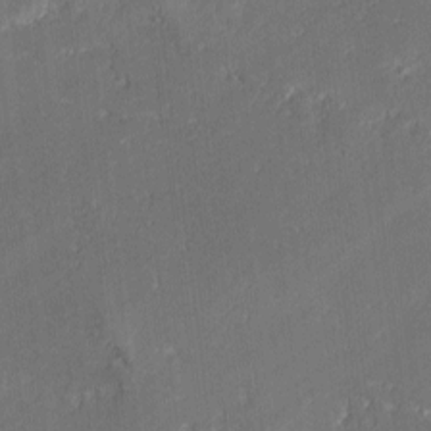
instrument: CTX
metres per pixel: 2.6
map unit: lAvf
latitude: -0.4251
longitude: -108.3089
